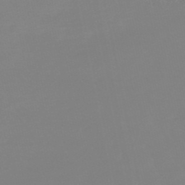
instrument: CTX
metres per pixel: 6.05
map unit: lHb
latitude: -49.4077
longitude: 80.1228
